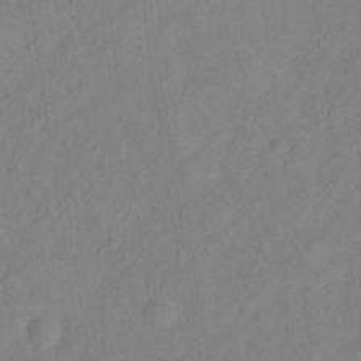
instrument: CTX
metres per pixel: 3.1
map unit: Hve
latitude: -32.6708
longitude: 92.0472
